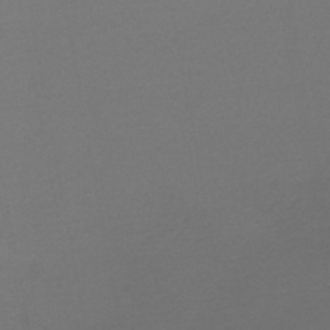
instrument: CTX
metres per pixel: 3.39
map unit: lHb
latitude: -46.2928
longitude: 71.9556
